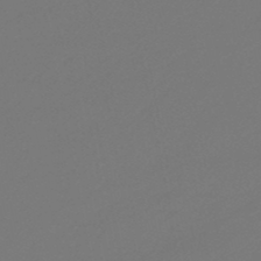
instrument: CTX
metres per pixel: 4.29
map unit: eHb
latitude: -47.1620
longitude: 86.3117
